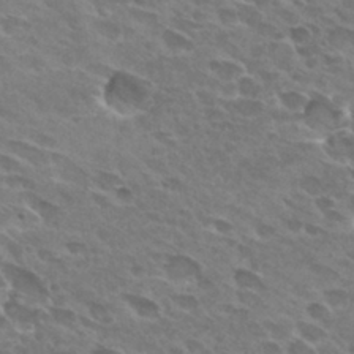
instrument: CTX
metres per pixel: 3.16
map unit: Hto
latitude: 29.3293
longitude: -42.4034
